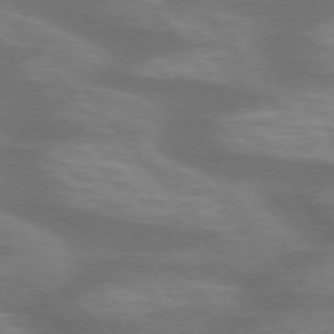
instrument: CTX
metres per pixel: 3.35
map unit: lApd
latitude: 75.4238
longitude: -57.6882
